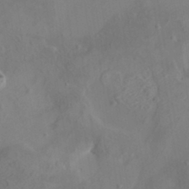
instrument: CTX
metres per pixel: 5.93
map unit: HNhu
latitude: 7.1970
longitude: -0.7813
